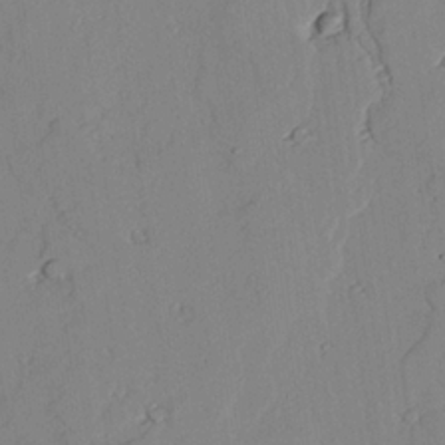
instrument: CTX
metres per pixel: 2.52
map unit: lAvf
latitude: 25.3292
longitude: -110.9514
